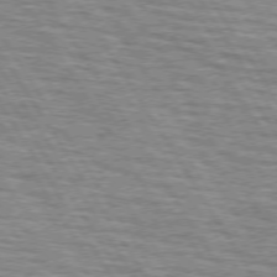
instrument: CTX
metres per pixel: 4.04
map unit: lApd
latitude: 73.7450
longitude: -72.4979
